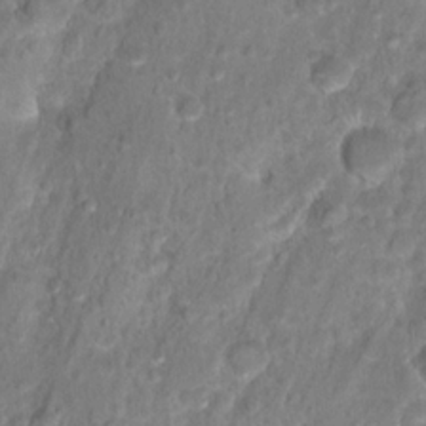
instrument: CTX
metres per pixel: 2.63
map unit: Hto
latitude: 17.5371
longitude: -40.1766
